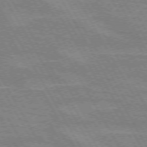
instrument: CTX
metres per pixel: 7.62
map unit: lApd
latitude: 72.3090
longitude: -55.6127
